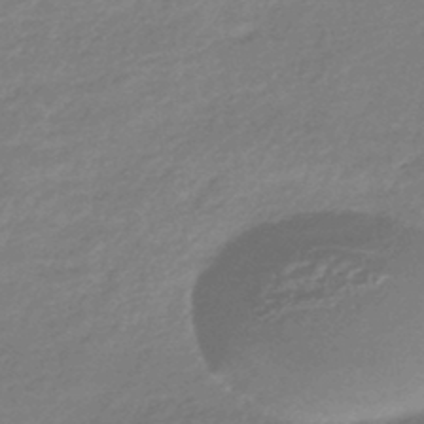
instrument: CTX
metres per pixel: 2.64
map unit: HNhu
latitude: -44.7274
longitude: 93.4832
